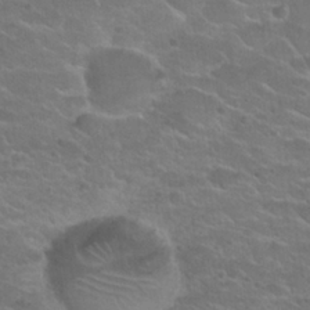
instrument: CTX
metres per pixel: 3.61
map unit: Hto
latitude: 25.3859
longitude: -50.4223
